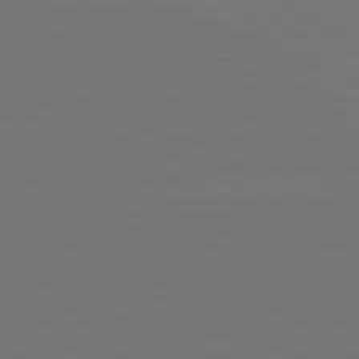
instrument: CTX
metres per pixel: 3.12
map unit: lApd
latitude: 81.3293
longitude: 147.1809
